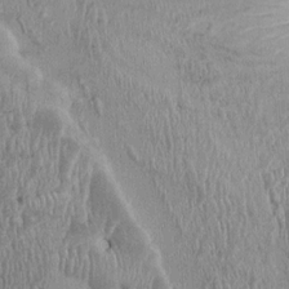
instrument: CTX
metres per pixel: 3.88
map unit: Ht
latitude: -0.8975
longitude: -13.8773
